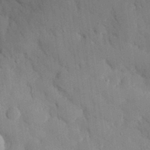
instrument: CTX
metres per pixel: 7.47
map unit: eHh
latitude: 28.2144
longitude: -80.0822
